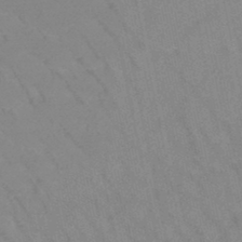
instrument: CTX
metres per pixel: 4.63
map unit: HNb
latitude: -45.1998
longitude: -42.0255
